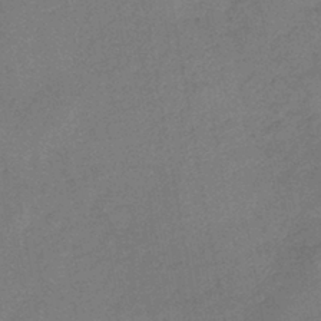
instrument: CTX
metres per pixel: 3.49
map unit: eHb
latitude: -42.0661
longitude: 79.9367
